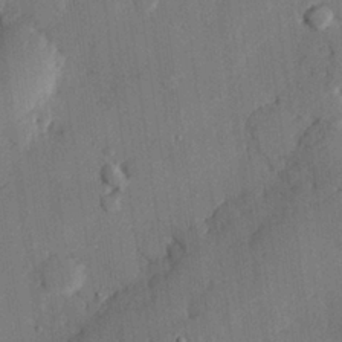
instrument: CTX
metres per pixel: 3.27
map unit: eHh
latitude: 26.8002
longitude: -81.4048
